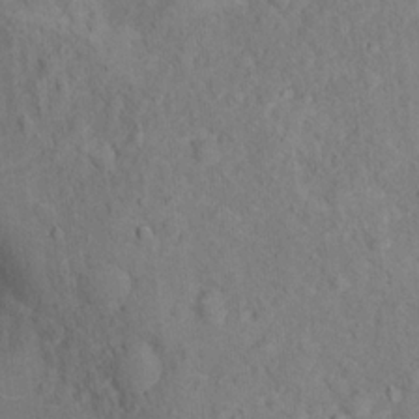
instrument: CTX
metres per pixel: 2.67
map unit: Nhu
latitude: 16.0255
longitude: -30.8569
